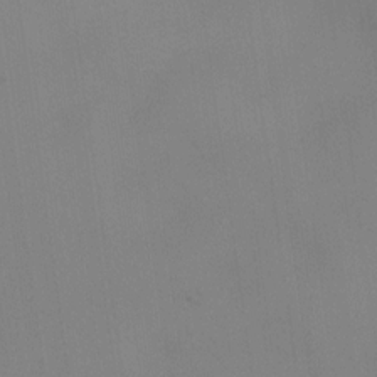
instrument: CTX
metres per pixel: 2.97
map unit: eHh
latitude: -22.9353
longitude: 14.9731
